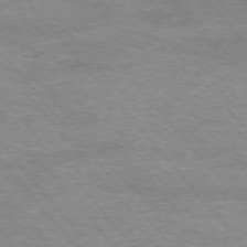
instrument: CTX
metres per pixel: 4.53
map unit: Hpe
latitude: -76.5196
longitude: -13.5560
